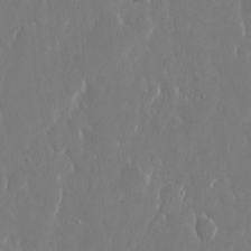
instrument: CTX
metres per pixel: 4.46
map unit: eHh
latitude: 13.5938
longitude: -71.4048
